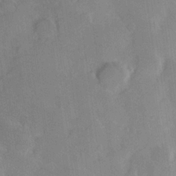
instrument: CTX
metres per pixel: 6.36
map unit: Hve
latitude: 23.7072
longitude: 147.4454
